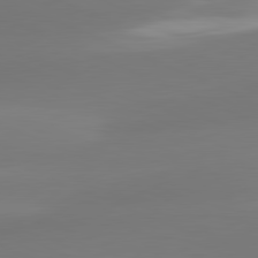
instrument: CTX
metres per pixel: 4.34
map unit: lApd
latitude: 81.3859
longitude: -161.4048
